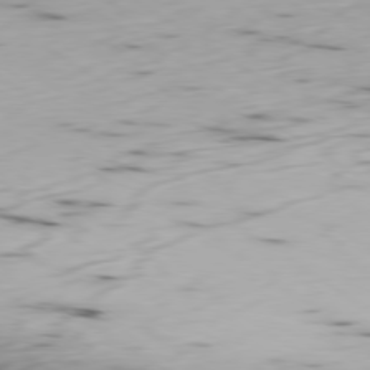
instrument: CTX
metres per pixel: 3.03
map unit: Ap
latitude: -79.7666
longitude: -57.9906
